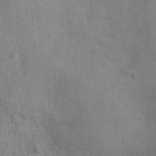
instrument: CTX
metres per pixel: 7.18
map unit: Nhu
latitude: 0.3845
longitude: -16.5923
